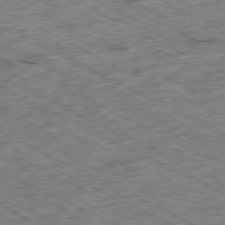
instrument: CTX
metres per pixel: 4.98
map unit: Ap
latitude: -79.5777
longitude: -67.6882
